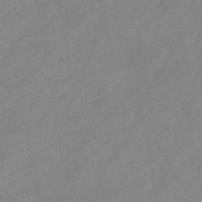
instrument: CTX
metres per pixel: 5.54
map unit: HNb
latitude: -45.5399
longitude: -38.4790
